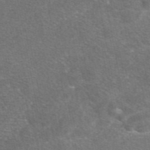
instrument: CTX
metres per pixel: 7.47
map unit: eAb
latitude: 47.6316
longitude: 114.2361
